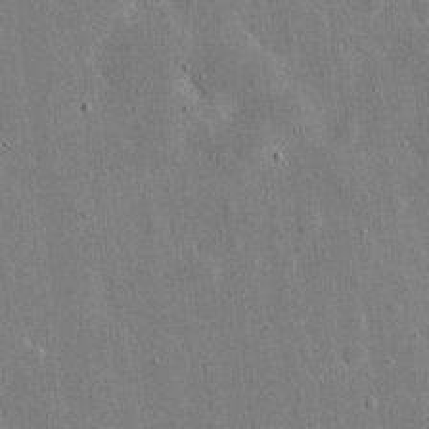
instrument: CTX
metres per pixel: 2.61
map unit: eHh
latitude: 10.9703
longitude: -69.7072
